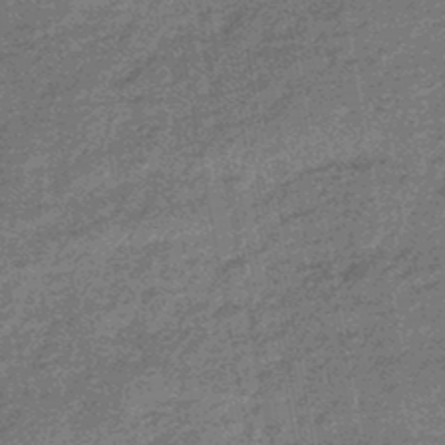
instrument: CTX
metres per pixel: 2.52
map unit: eHb
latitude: -45.8233
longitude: 88.6329
